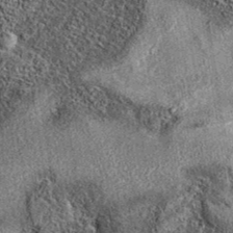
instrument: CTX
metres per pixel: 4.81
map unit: eAb
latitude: 37.2915
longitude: 108.1795
